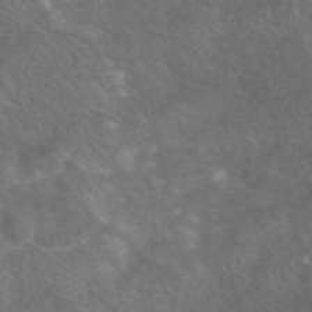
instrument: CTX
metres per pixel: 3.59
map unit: eAb
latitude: 48.7435
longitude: 118.2173
